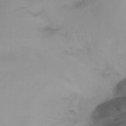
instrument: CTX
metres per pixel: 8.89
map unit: Nhu
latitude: -12.1606
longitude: -62.6680
